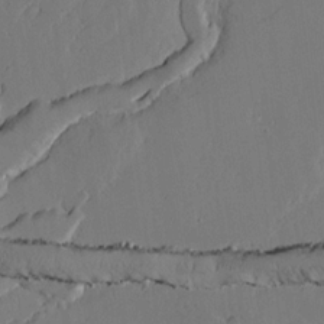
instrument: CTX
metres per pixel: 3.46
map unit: lAvf
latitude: 15.8773
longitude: -125.9906
